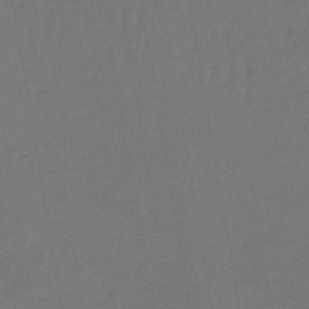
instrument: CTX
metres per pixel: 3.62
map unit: lHb
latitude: -43.8233
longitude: 74.3496
